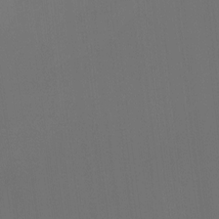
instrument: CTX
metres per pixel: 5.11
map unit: Ht
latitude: -15.7478
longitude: -42.2334
